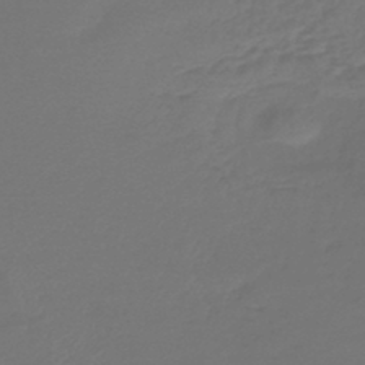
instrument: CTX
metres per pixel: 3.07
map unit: lHb
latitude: -43.8044
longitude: 59.6721
